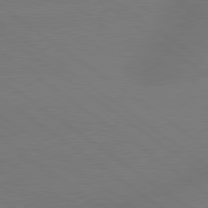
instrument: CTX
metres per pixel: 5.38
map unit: lApd
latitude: 79.4994
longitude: -150.9135
